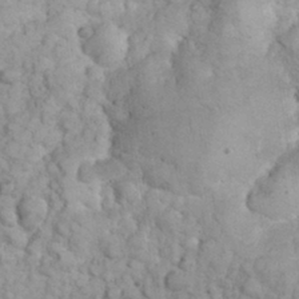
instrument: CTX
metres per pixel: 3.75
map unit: eHh
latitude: 32.1011
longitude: -64.5924
